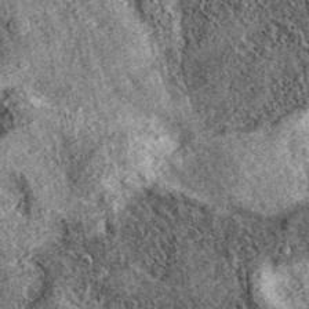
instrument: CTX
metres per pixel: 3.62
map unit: eAb
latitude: 37.0458
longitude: 111.5966
